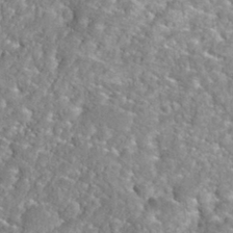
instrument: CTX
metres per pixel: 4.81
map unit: Nhu
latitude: 31.7072
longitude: -51.0647
